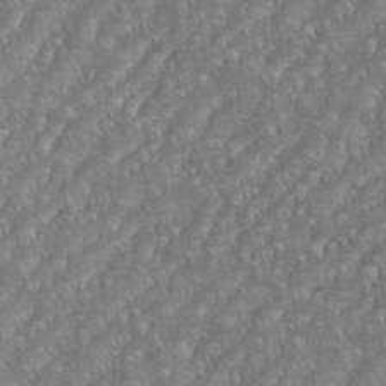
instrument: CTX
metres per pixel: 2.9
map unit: eHh
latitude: 35.8961
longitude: -133.6694
